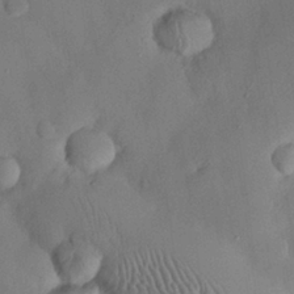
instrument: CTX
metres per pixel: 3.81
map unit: Nhu
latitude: 26.1767
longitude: -72.8191
